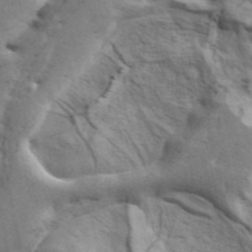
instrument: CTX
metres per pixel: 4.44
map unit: ANa
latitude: 42.5546
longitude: 47.1242
